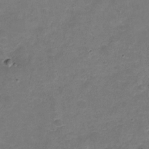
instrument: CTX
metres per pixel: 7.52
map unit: Nhu
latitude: -18.3495
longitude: -56.4223
